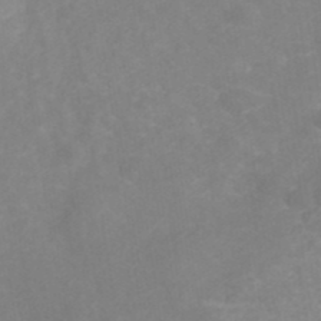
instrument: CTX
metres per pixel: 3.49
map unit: ANa
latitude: 41.6504
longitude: 27.4076
